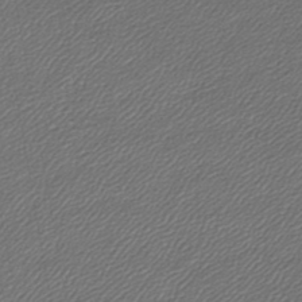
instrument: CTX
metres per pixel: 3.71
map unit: lHb
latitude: -43.7099
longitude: 61.8044
